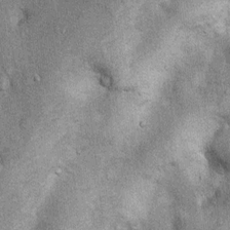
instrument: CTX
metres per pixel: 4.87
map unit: Nhu
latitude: 5.9150
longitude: -23.9150
